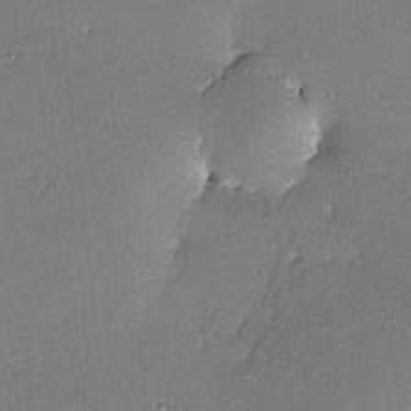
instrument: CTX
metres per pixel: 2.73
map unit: lHvf
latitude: -11.5777
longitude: -102.3845
